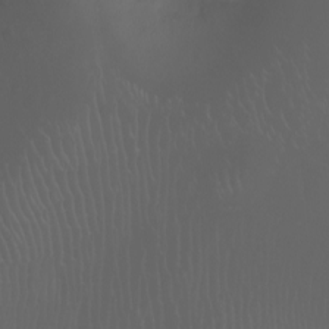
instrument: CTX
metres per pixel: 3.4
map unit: Nhu
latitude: -7.7477
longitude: -73.3293
